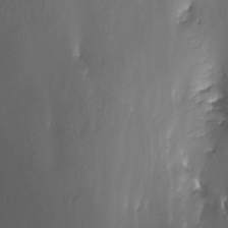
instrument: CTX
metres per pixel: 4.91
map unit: Nhu
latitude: -12.8219
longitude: -51.2726
